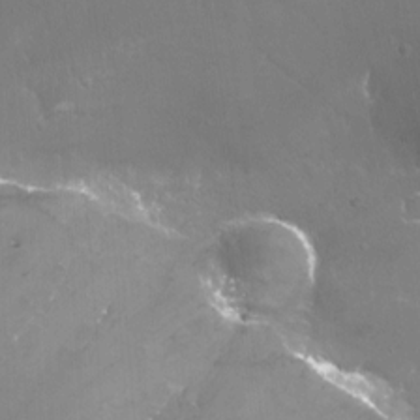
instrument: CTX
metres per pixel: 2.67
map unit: Nhu
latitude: -13.2754
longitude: -64.4979
